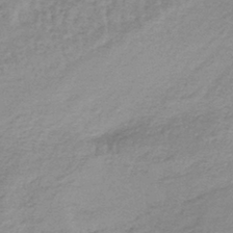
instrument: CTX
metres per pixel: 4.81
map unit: lHb
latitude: -41.9178
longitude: 59.1809
